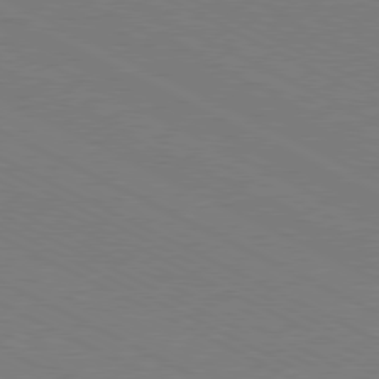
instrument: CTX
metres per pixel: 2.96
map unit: Hpe
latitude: -81.2187
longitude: 21.7099
